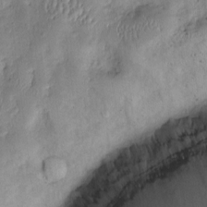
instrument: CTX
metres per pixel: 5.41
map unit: Htu
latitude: 0.9891
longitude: 148.7841
